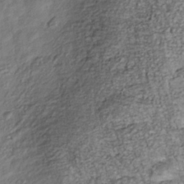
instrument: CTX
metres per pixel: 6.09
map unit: Nhu
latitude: -38.8975
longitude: -81.1970
